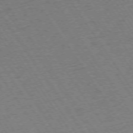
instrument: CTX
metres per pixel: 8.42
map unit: Ap
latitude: -74.4818
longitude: -78.3656
